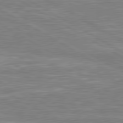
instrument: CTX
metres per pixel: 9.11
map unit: lApd
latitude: 80.7624
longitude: -172.5167
